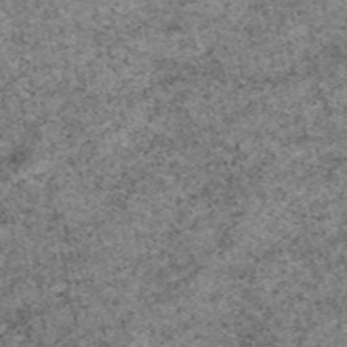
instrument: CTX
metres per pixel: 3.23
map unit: eAb
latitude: 49.4993
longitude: 108.0850
